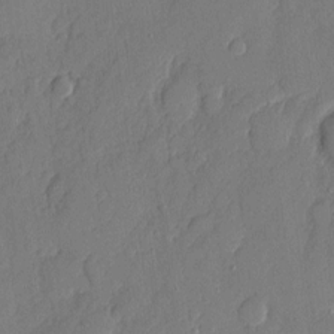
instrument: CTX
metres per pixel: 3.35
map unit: eHh
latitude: 5.8583
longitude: -74.9892
